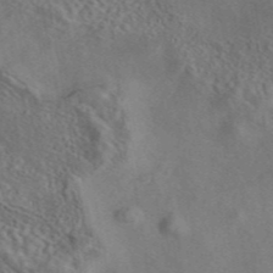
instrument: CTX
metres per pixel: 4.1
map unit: eAb
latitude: 43.1592
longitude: 110.8974
